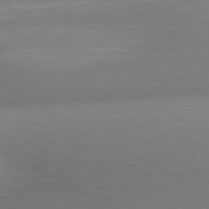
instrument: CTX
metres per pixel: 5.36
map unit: lApd
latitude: 80.9892
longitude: 133.6722
